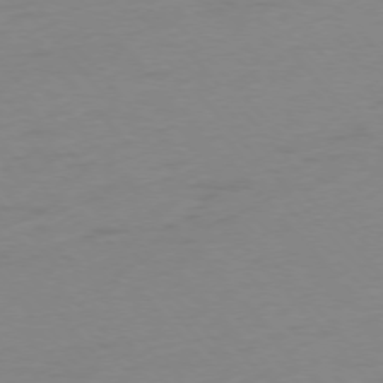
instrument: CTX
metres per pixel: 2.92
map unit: Ap
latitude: -76.1984
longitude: -71.8961
